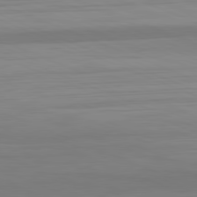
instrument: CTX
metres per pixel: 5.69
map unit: Hpe
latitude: -82.1039
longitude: 20.7274
